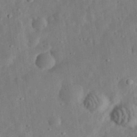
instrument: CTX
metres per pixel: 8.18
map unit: eHh
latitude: 33.2348
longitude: -75.6127
